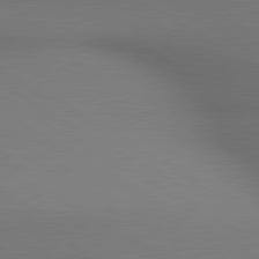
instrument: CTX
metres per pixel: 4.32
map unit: lApd
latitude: 80.4412
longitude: 134.0850
